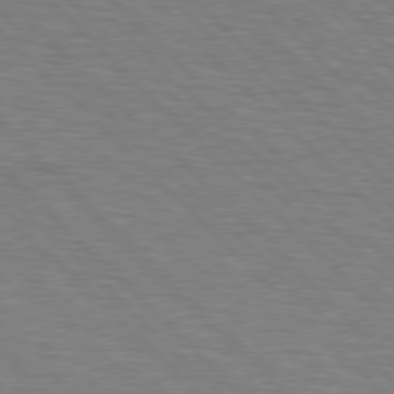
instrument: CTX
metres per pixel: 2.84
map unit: Hpe
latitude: 77.1592
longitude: -151.7638
